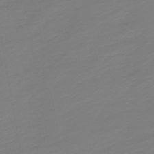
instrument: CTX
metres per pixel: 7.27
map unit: lHb
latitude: -49.6722
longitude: 82.2550
